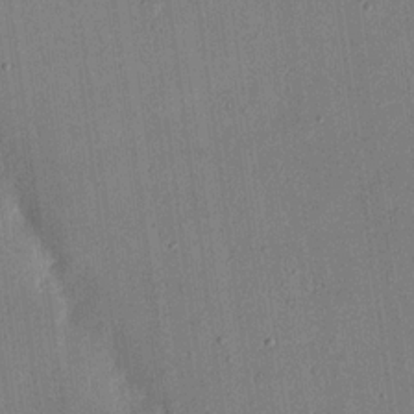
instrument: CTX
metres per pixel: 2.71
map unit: eHh
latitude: 18.6490
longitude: -70.0255
